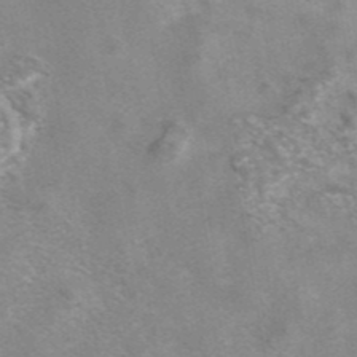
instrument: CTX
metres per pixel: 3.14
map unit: eAb
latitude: 42.4034
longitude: 107.0865
